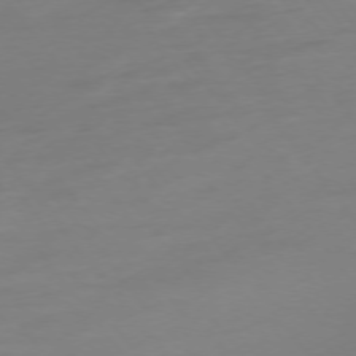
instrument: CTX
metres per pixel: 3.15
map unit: Hpe
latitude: -75.5399
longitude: -15.7450
